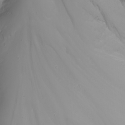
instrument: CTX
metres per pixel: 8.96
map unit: Nhu
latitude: -6.8975
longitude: -88.9892
